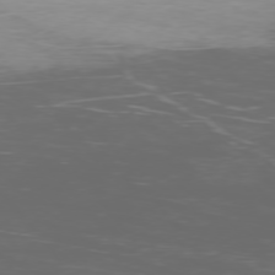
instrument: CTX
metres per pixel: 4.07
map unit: Ap
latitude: -76.2173
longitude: -69.3482
